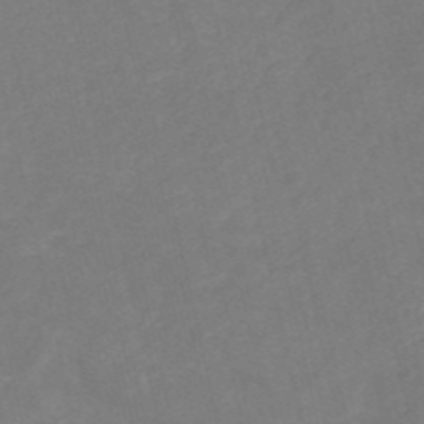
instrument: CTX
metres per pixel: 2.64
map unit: HNb
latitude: -52.8030
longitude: -48.6113
